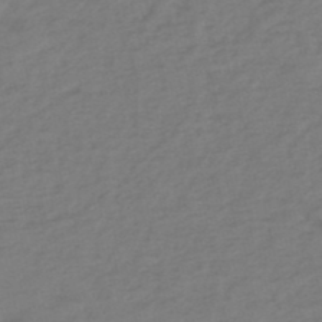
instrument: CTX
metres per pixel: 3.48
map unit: eHh
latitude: -51.4832
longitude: -24.8191
